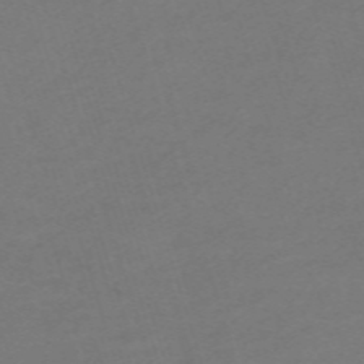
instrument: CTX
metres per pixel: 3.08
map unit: eHh
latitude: -63.1431
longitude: 52.8030
